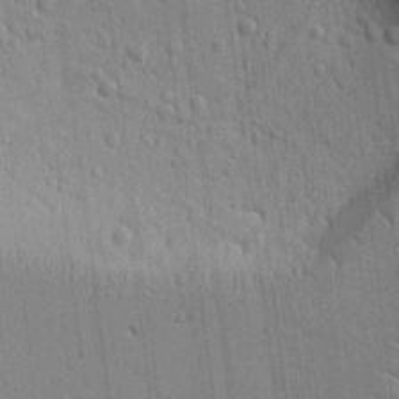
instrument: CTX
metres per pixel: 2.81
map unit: Ht
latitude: 10.8758
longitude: -77.2915
